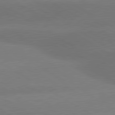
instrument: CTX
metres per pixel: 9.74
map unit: lApd
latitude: 80.5168
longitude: -149.4615
